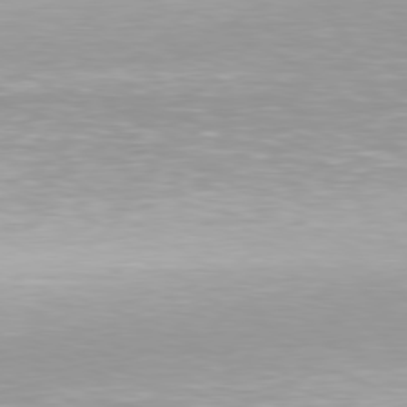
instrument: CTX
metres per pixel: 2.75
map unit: Hpe
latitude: 78.0255
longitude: -131.3860
